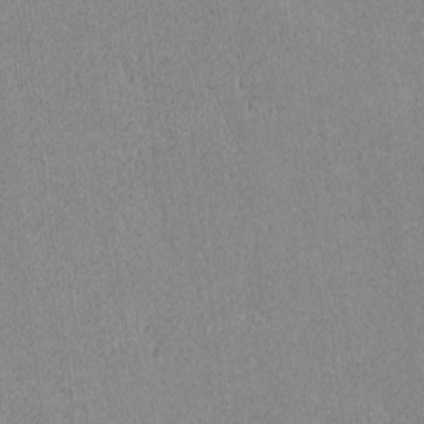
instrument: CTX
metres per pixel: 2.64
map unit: lAvf
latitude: -8.7463
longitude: -113.2915
